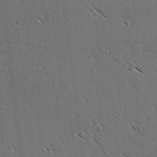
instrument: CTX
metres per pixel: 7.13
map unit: lAvf
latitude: -3.6532
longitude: -113.5749
